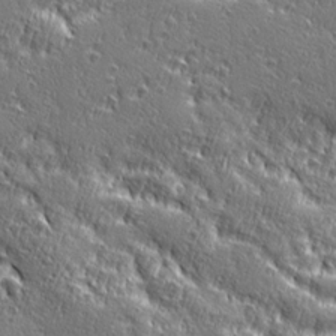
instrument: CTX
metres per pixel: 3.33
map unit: Ave
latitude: 20.3468
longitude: -135.7638
